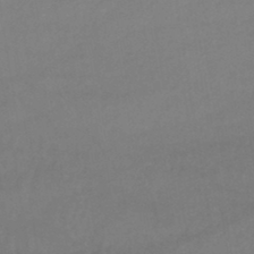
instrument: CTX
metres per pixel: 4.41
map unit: lHb
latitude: -42.4628
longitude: 66.8786
